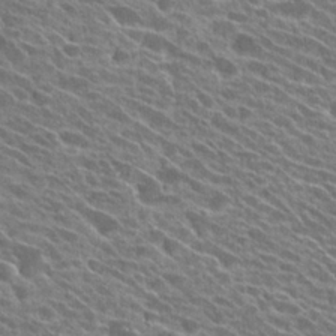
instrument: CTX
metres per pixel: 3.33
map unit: Hto
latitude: 25.1592
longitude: -41.8016
